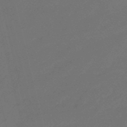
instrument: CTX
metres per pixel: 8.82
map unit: eHb
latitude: -47.6533
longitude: 86.6896
